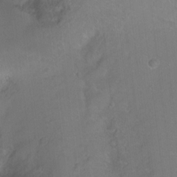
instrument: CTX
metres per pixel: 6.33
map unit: Ht
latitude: -5.8233
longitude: -36.3279
